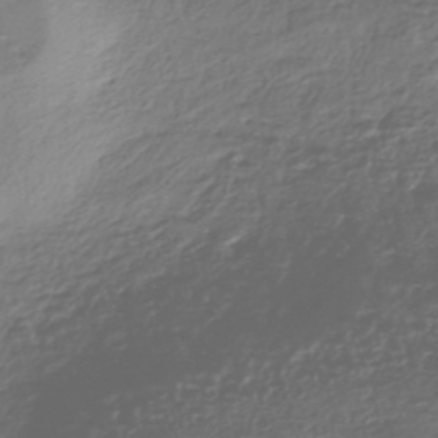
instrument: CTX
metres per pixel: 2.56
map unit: HNhu
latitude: -43.5399
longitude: 102.5196
